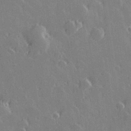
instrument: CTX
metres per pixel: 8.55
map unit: Hve
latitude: 27.9150
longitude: 145.7856
